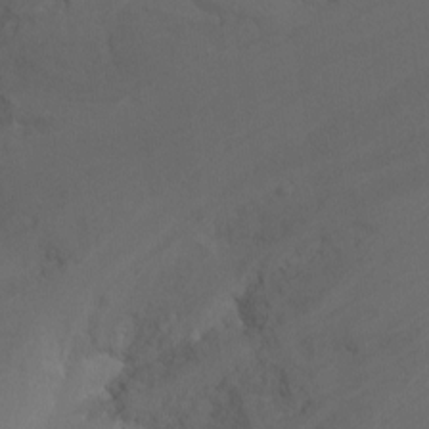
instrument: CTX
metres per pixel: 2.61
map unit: Nhu
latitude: -8.7274
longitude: -45.2159
